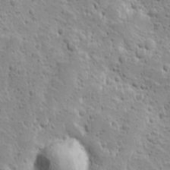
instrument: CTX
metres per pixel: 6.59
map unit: Ave
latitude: 10.1011
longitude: -104.8758
